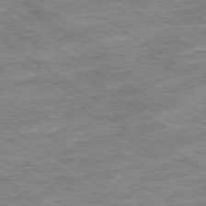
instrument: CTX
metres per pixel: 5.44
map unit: Ap
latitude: -79.6533
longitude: -49.0081
